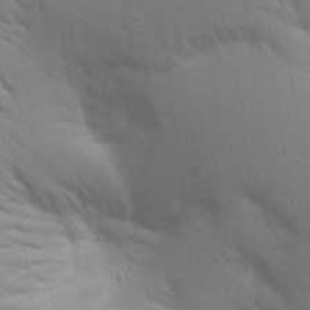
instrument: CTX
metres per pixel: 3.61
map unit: Aa
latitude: 19.1592
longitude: -145.1403
